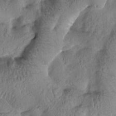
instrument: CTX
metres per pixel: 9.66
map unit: Htu
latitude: -0.3118
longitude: 175.8233
